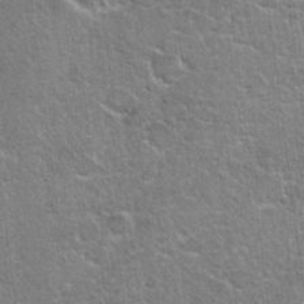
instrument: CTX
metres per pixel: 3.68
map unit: Hto
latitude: 19.4804
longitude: -49.3293
